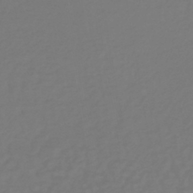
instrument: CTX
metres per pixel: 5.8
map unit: lHb
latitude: -38.7841
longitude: 63.0675
